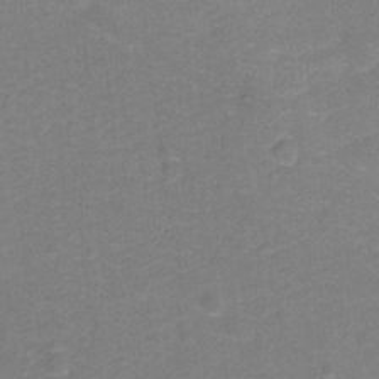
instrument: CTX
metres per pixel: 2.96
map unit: Hto
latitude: -0.4440
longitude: -34.3089
